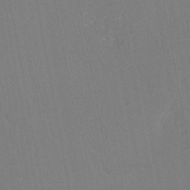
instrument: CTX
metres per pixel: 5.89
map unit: ANa
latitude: -45.1431
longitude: 104.4251
